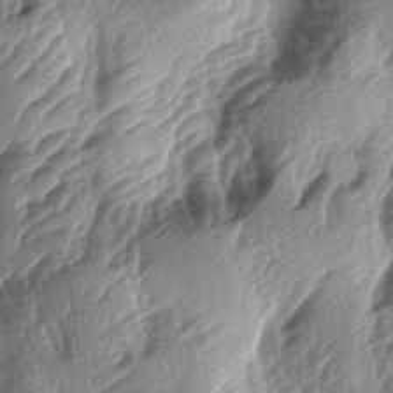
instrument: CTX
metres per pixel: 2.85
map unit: lAa
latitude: -4.8219
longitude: -123.9339
